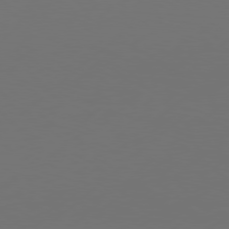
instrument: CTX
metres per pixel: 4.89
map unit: Hpe
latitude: 76.6868
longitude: -130.1011
